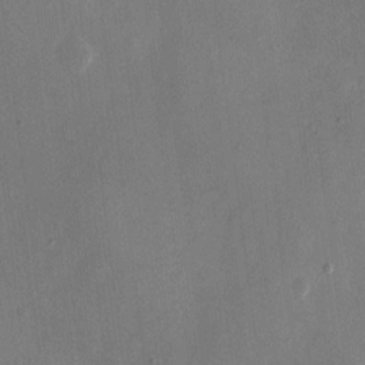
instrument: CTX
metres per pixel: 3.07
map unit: eHh
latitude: 10.2145
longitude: -69.0270
